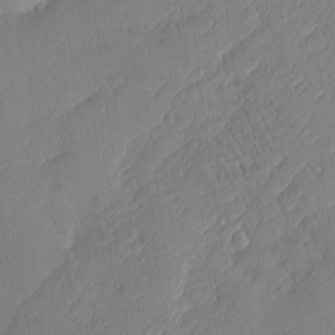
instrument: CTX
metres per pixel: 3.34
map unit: Nhu
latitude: 2.1955
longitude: -75.8772
